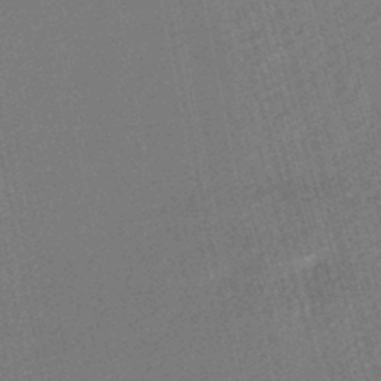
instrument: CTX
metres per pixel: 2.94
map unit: HNhu
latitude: -47.2376
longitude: 99.1998
